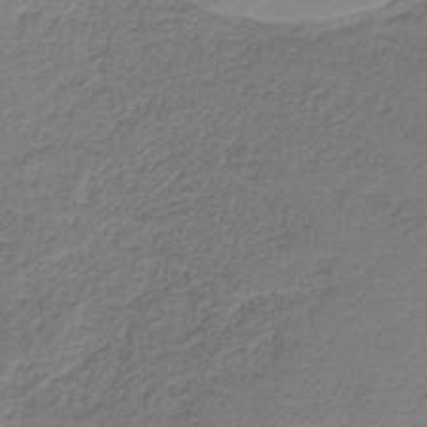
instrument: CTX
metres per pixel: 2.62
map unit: HNb
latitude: -35.3132
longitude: 53.5966
